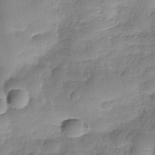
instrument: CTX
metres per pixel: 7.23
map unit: Nhe
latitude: -37.4265
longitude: -148.1956
